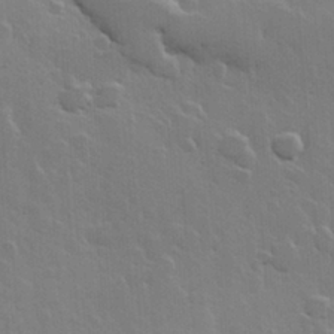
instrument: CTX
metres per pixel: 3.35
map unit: Hve
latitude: 23.2348
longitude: 149.3321
